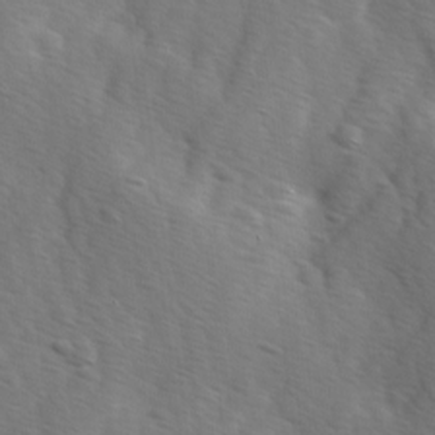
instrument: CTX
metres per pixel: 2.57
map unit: Ave
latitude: -0.1417
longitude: -112.8569
